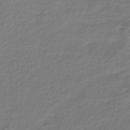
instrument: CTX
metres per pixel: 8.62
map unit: lHb
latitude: -36.5951
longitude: 71.7667
